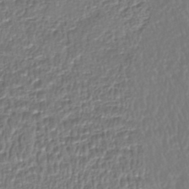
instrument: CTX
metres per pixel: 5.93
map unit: HNhu
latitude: -46.5384
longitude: 103.9367
